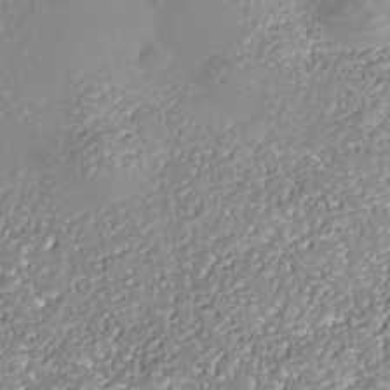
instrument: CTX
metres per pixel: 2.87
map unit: Nhe
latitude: -37.4076
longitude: -88.9325
